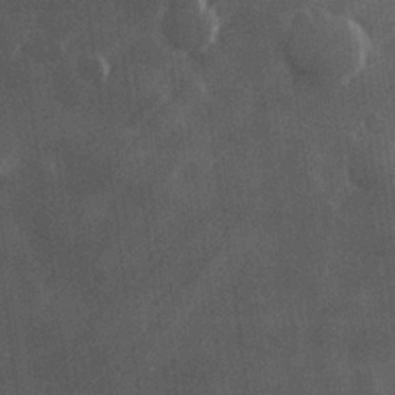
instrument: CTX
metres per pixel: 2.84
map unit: Hve
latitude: 27.2915
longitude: 147.7099
